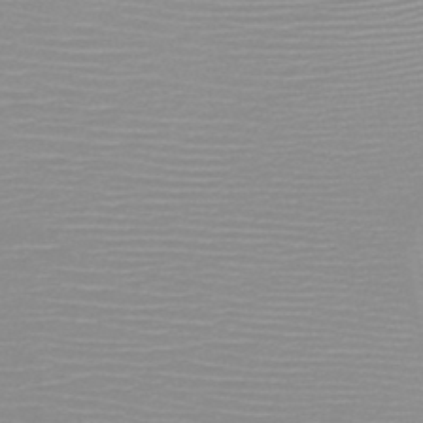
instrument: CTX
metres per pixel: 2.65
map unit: HNb
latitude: -48.4440
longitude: -43.9528
